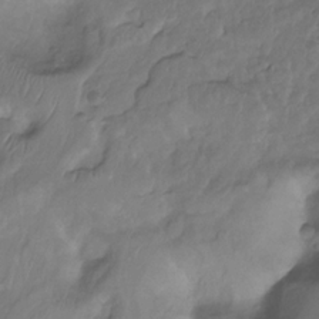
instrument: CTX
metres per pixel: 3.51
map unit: Nhu
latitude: -13.1809
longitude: -62.3279
